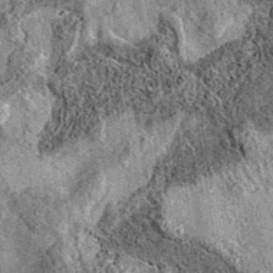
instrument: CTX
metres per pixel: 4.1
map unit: eAb
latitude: 36.3089
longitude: 111.2754
